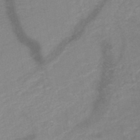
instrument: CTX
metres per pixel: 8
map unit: HNb
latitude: -49.2943
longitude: -44.6490
